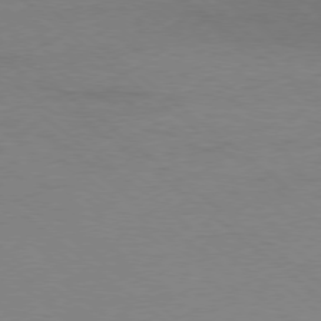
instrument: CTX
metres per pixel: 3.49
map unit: Ap
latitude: -78.7841
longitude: -54.7813
